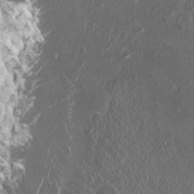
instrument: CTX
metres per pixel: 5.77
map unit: HNhu
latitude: 2.1955
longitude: 6.5196
